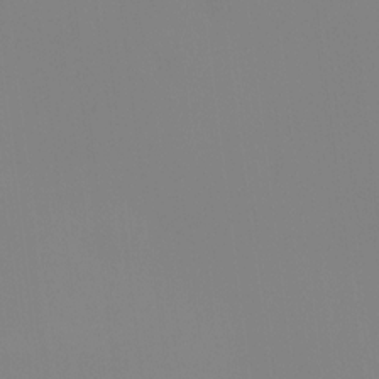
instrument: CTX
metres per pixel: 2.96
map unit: HNhu
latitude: 10.0444
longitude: 11.6155
